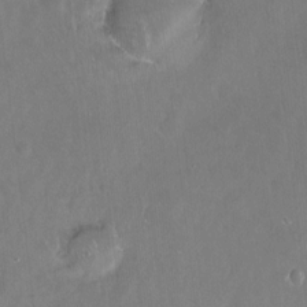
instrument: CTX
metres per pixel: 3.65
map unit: Hto
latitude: -13.5021
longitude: -41.9906
